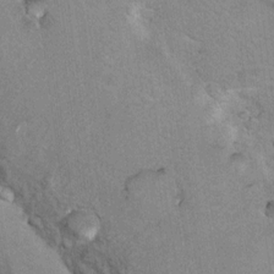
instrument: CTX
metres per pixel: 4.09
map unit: Hto
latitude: 7.4615
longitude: -30.5735
